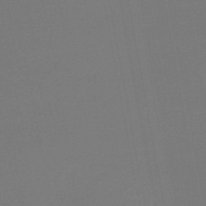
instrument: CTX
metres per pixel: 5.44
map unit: lHb
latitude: -46.9352
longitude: 69.1053
